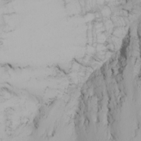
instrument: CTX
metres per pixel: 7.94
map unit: Nhu
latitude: -5.3131
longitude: -90.6679
